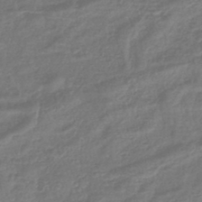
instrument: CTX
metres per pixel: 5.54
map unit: eHb
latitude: -43.1620
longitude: 82.1417
